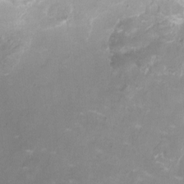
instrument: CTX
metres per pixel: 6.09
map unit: HNhu
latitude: -0.2740
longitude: -4.3656
